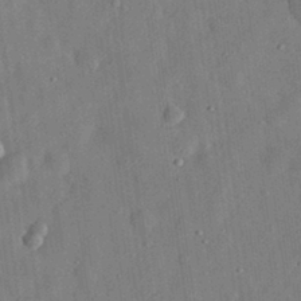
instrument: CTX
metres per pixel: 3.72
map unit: eHh
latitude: 31.0081
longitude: -75.3482
